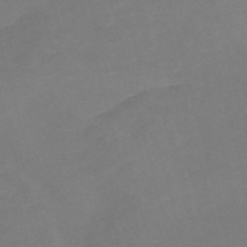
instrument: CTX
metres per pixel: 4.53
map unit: Nve
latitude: -58.3306
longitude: 58.0849
